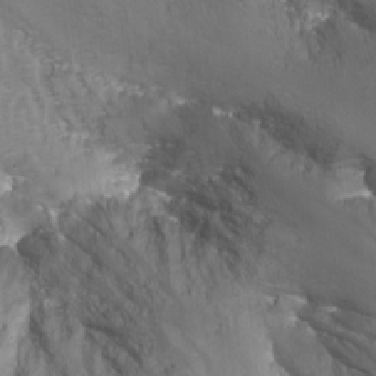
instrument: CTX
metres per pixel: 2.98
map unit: Nhu
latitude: -7.2187
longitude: -51.4237
